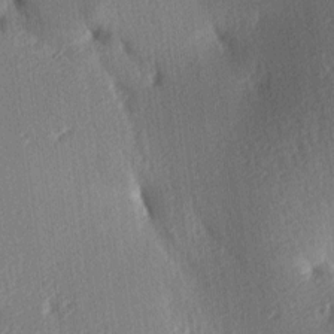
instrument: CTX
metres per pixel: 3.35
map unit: lAa
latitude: -9.0108
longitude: -127.6505
